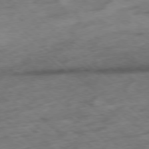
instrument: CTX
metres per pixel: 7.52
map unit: Hpe
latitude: -78.5384
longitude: -16.4601
